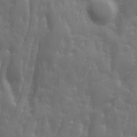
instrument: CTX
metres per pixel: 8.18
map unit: Ave
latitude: 13.0081
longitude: -103.6883
